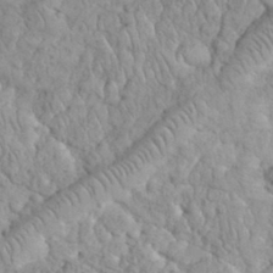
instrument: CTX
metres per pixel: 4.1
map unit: eHh
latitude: 33.2159
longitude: -65.2537
